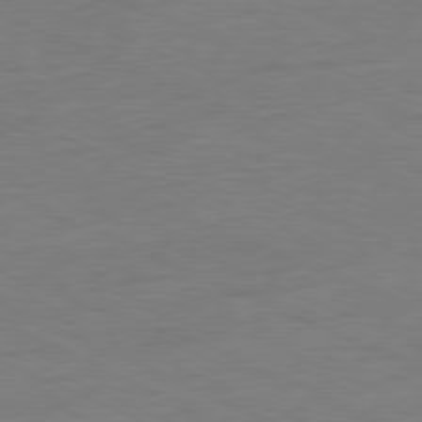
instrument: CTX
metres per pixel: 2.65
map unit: Ap
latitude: -81.5210
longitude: -84.3089
